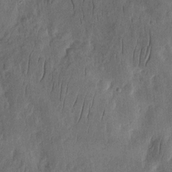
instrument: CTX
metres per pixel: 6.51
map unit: eHh
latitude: 8.4223
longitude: -74.1956
